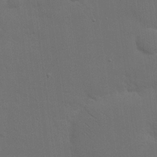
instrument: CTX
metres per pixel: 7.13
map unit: eHh
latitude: 19.0080
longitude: -66.6679
